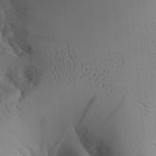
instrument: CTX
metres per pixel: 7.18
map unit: Aa
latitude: 26.6869
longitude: -131.8395
